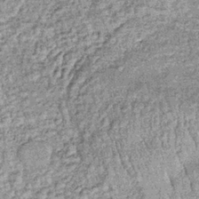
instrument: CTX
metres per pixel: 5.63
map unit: lHb
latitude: -36.0661
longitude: 66.4062
